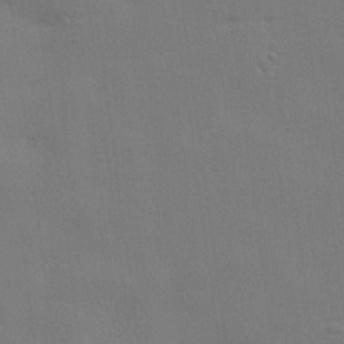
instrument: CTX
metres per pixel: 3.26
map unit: lHvf
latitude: 23.3293
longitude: 141.2565
